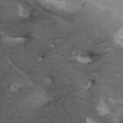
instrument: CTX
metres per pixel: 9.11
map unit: ANa
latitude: 36.0633
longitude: 13.2187
